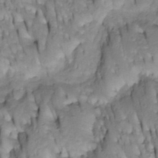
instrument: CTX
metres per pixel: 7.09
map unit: Htu
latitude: -4.2739
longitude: 150.6518
